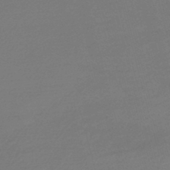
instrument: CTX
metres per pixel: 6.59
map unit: lHb
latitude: -47.8044
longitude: 63.2376
